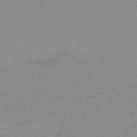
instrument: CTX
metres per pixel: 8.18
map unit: HNb
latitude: -37.0675
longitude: 56.4251
